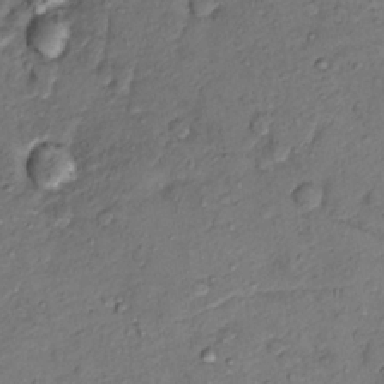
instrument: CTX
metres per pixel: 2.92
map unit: Hto
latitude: 13.9150
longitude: -29.8394
